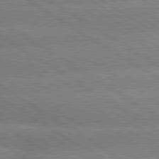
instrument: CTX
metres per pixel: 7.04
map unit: lApd
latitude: 79.7639
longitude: -152.5357
